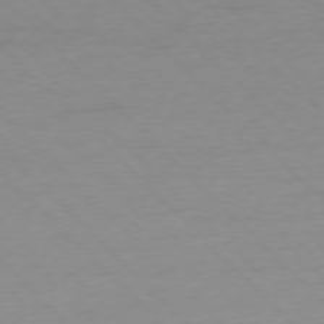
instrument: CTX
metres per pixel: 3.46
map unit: Ap
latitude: -77.1053
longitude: -92.3089
